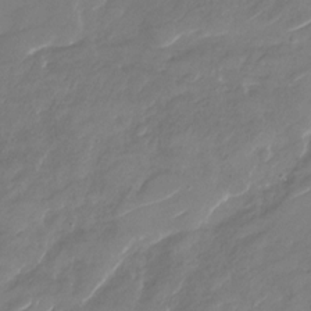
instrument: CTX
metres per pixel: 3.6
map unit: Nhu
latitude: -29.7667
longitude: -72.2712
